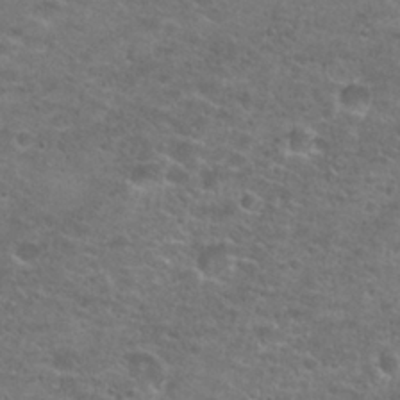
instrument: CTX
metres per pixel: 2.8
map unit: Hto
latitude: 25.1214
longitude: -49.5749
